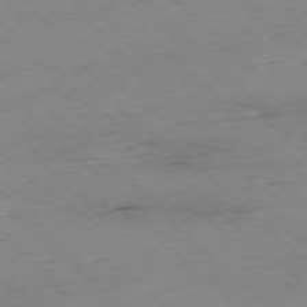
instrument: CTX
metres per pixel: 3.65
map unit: Ap
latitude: -77.2754
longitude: -90.1200
